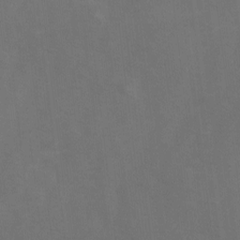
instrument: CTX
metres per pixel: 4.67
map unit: Ave
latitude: 1.1970
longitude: -112.8002
